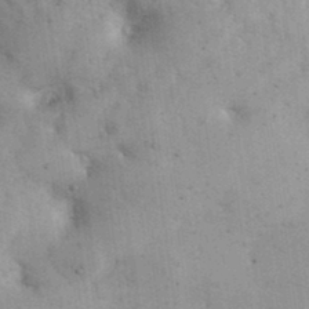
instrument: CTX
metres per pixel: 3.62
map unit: eHh
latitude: 35.2159
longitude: -68.5546
